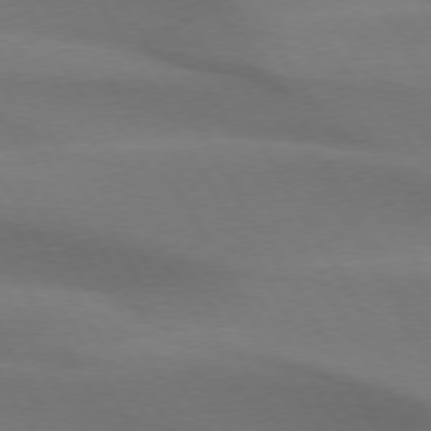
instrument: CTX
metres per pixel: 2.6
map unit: lApd
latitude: 74.4034
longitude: -65.6694
